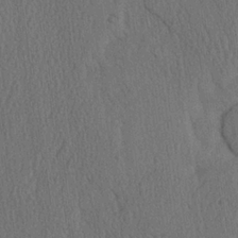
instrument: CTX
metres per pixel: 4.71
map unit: Ave
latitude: 23.6883
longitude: -134.6868
